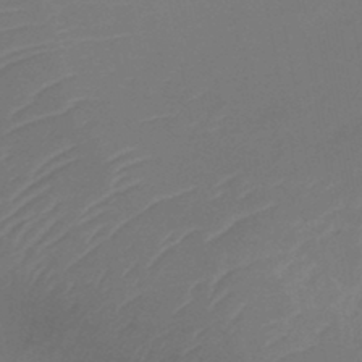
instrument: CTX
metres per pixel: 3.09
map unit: lHb
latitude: -37.2187
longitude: 72.8597
